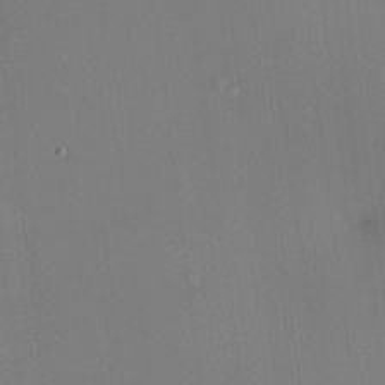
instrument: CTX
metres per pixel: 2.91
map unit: HNhu
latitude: 13.8772
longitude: 13.5966
